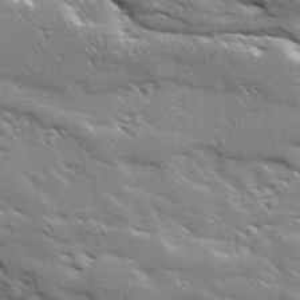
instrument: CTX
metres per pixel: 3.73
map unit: Ave
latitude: 18.4979
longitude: -137.1592
